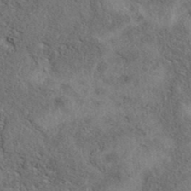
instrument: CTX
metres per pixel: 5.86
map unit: eAb
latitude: 39.0080
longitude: 112.4251
